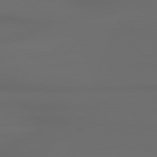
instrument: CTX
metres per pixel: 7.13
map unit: Hpe
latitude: 78.6491
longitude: -132.9325
